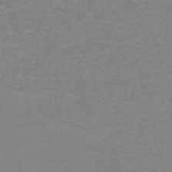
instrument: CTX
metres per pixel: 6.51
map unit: lHb
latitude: -41.7100
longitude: 56.1606
